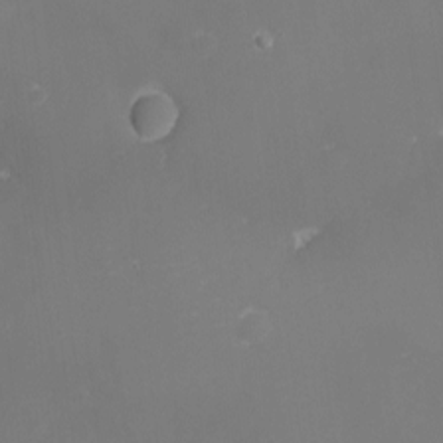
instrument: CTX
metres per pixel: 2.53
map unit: eHh
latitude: -1.3510
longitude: -80.1578
